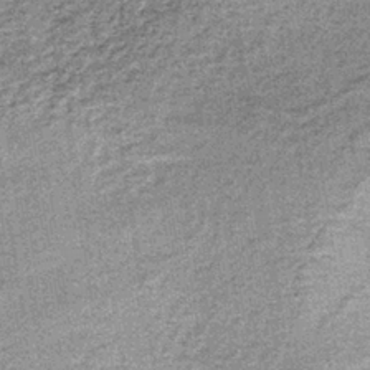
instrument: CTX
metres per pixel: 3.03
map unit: lHb
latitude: -37.1620
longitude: 65.6722
